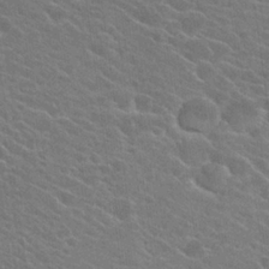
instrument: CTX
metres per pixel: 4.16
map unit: Hto
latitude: 23.8205
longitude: -40.7624
